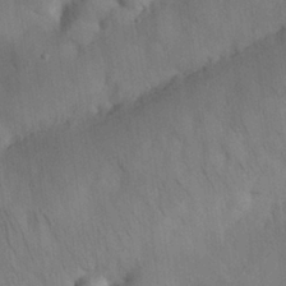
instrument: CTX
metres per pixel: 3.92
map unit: Nhu
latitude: 26.1956
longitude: -72.0444
